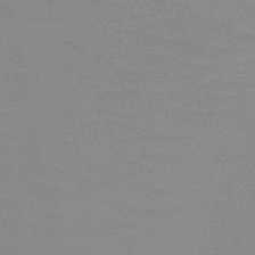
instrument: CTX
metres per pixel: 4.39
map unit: HNb
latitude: -48.6330
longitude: -49.3671
